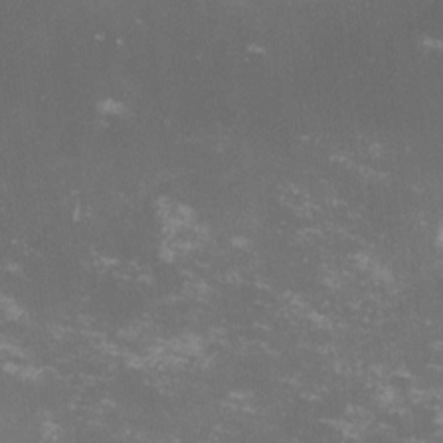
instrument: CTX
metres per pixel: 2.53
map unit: lHvf
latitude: -13.0487
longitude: -99.3481
